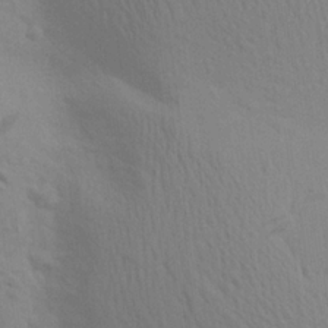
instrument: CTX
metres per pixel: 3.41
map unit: Aa
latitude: 23.1214
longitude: -145.1970
